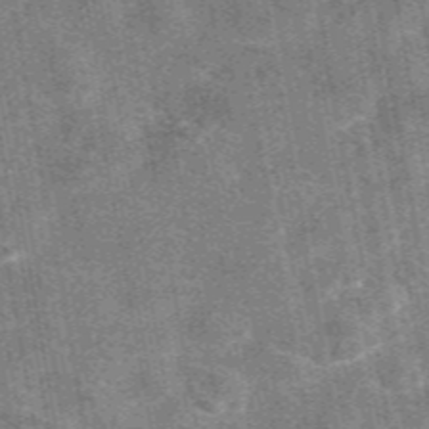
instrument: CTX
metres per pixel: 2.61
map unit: eAb
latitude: 47.8017
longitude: 122.4629
